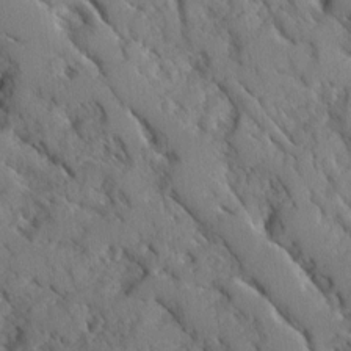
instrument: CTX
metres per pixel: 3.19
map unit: Ave
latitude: -0.4440
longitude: -110.6869
